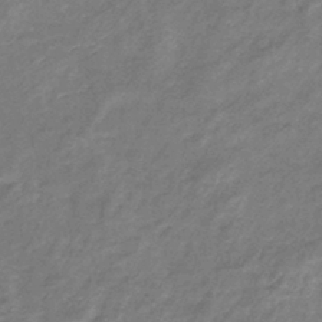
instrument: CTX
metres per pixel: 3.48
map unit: lHb
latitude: -39.1431
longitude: 75.6344
